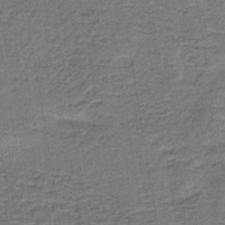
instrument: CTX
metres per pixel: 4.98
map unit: lHb
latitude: -40.8597
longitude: 59.4643
